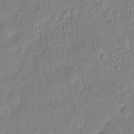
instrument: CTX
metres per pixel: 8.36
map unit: eHh
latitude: 7.1214
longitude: -74.0822
